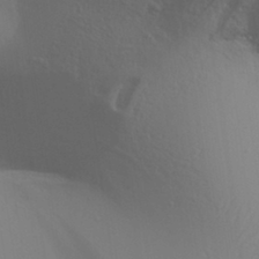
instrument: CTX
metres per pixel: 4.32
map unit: Aa
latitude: 31.0459
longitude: -140.1577
